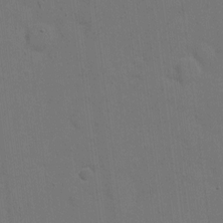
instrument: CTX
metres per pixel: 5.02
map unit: eHh
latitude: 7.3293
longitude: -67.4804
